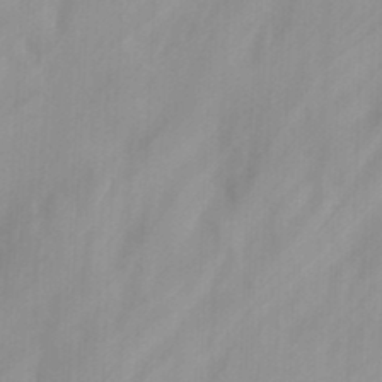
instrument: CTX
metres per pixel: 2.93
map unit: Nhu
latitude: -13.1431
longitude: -66.1199
